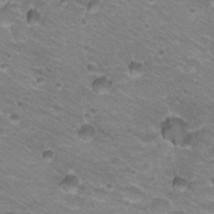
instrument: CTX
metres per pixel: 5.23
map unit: Hto
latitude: 22.3467
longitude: -32.6113
